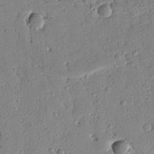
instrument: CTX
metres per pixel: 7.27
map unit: Ht
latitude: 10.4412
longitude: -77.9717
